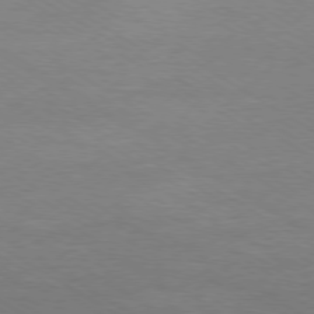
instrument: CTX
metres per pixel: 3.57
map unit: Ap
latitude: -78.8597
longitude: -84.0633
